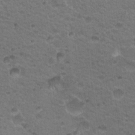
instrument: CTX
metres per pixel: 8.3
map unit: Nhu
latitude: 18.9513
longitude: -32.6868
